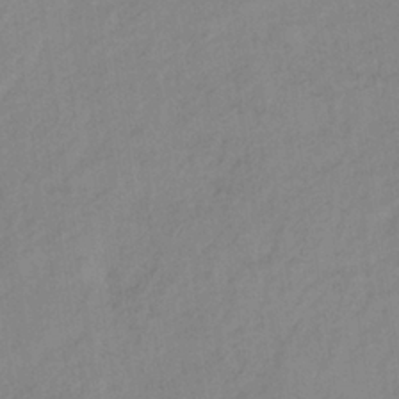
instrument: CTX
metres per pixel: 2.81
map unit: HNb
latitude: -33.3321
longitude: 63.6910
